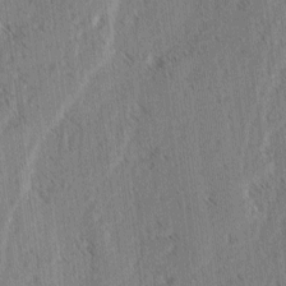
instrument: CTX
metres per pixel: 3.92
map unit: lAvf
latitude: -3.8800
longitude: -113.8583
